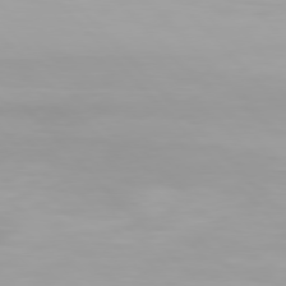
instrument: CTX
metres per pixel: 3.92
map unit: Hpe
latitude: 77.2726
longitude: -172.2522
